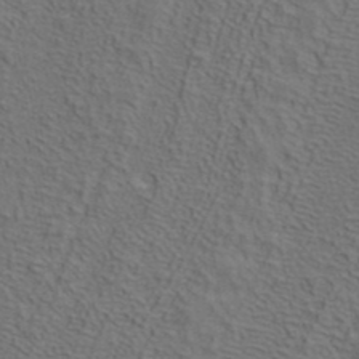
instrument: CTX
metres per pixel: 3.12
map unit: ANa
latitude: 39.4237
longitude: 19.6533
